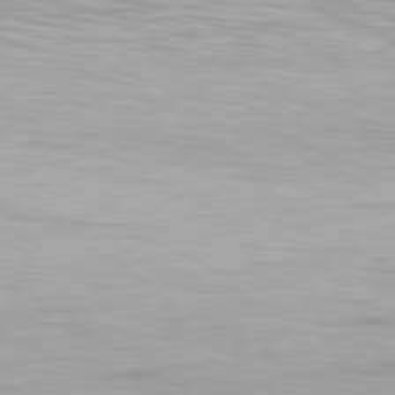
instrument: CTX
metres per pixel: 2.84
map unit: Ap
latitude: -81.4833
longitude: -80.1200
